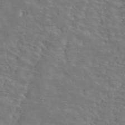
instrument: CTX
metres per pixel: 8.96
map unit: ANa
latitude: 44.9136
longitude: 38.2172
